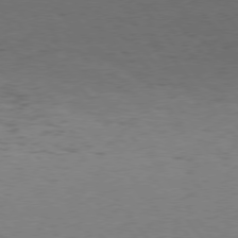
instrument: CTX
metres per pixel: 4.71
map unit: Hpe
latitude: 75.6505
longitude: -144.2333
